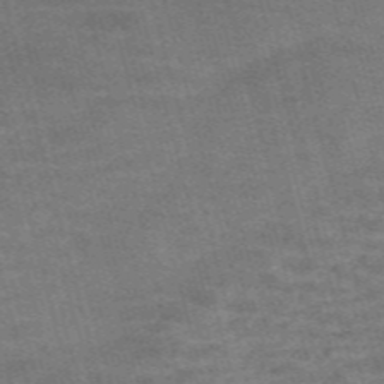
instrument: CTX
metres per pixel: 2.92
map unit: Nve
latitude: -59.2753
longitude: 64.8408
